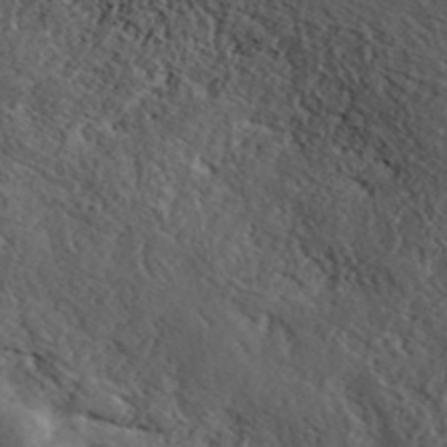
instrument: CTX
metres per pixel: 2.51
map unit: ANa
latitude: 41.3859
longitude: 55.1620
